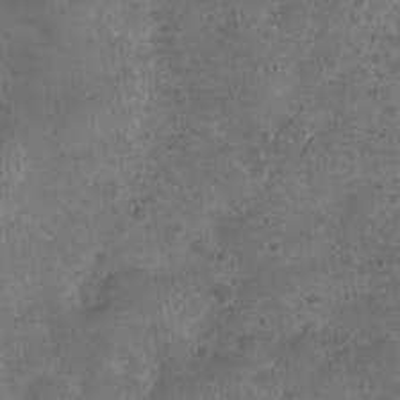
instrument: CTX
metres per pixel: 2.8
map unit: Nhu
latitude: 3.1970
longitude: -15.4238
